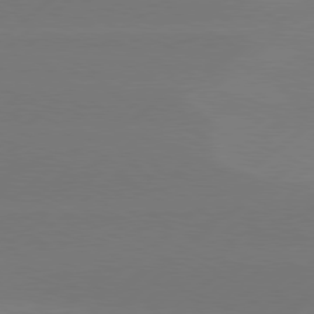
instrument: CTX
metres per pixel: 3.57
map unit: Hpe
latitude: 78.3656
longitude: -131.5560
